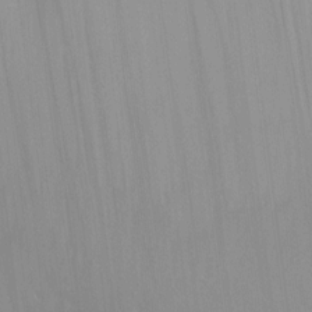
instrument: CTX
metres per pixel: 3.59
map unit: Nhu
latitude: 1.9528
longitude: -16.7246
